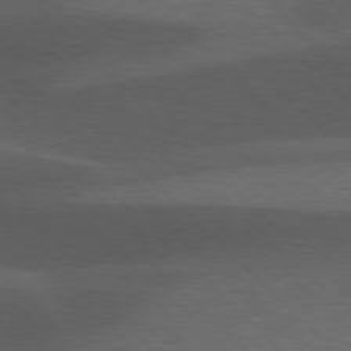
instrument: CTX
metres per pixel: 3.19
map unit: lApd
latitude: 77.0836
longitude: -60.3278
